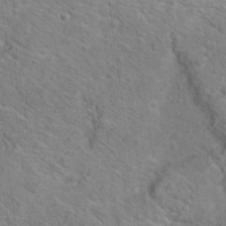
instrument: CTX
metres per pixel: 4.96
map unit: Hto
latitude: 18.4034
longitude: -38.0822
